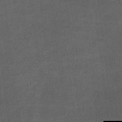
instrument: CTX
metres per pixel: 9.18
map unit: lHvf
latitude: -11.7289
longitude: -100.6302
